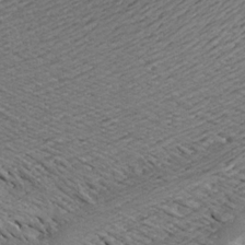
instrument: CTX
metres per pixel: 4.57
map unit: Aa
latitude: 16.9514
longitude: -144.2522
